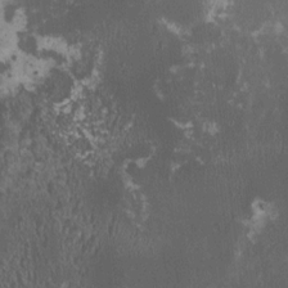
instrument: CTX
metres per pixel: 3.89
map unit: HNhu
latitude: 1.2725
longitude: 0.9353
